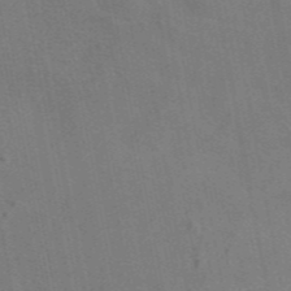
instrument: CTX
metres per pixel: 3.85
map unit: eAb
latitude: 46.8380
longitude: 116.6707
